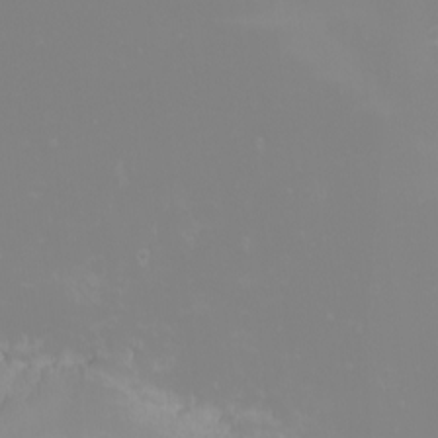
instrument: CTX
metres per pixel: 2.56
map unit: Nhu
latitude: -6.3684
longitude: -88.7625
